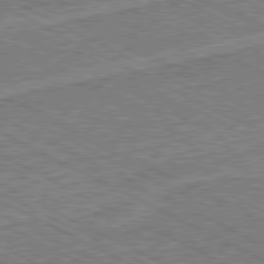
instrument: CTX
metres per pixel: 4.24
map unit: Hpe
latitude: -81.0298
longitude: 21.3131
